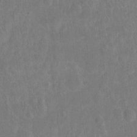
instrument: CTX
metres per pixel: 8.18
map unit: Hto
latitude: -12.3117
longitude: -39.3104
